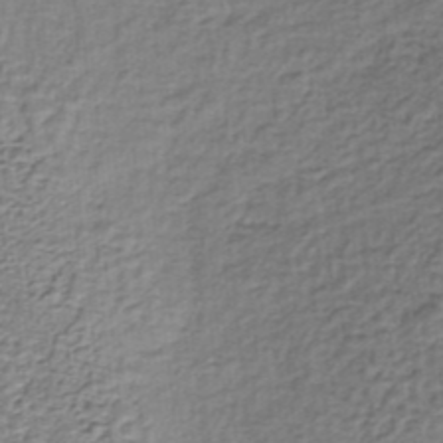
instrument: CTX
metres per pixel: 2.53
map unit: lHb
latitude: -36.0472
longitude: 60.1039
